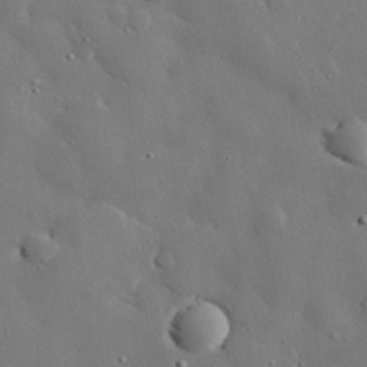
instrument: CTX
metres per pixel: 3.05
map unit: eHh
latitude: 30.1578
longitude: -80.8758
